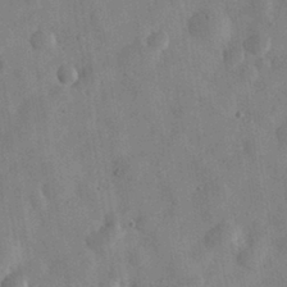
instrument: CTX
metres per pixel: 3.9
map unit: eHh
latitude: 30.6680
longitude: -75.7450
